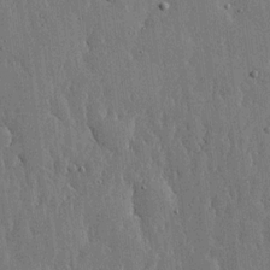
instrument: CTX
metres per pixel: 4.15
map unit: lHvf
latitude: 17.2159
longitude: -115.5560
